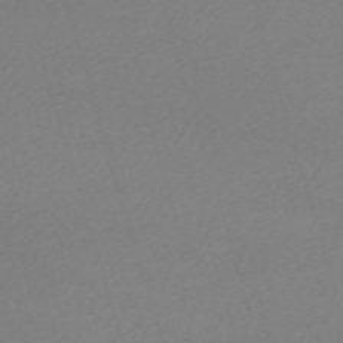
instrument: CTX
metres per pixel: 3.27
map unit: eHh
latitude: -61.6344
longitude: 52.8030
